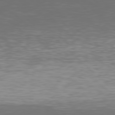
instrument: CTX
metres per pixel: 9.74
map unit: Hpe
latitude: 77.7638
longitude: -171.4993
